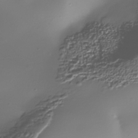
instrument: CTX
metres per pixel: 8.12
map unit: Nhe
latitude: -36.5007
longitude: -117.3671
